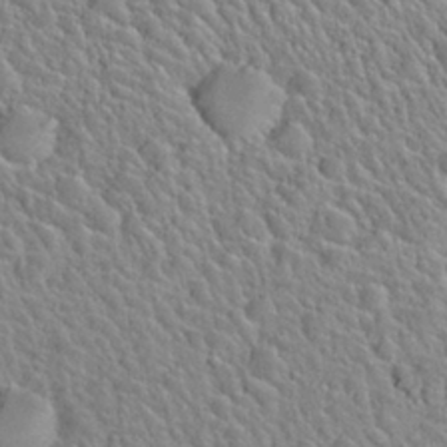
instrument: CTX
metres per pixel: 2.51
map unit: Nhu
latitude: 28.1200
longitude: -52.7813
